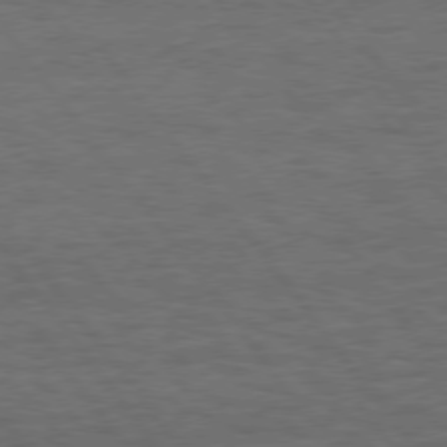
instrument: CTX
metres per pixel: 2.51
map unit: Hpe
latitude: 75.4238
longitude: -136.4412
